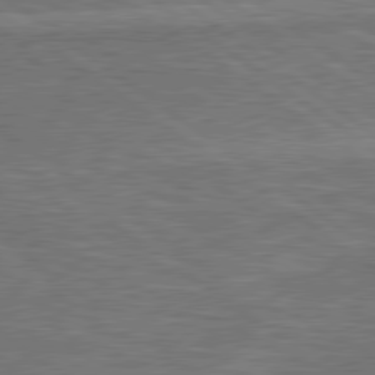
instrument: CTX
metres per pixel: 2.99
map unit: lApd
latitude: 79.6694
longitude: 171.9745
